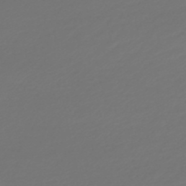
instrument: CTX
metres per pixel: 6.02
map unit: lHb
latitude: -46.8786
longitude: 59.8989
